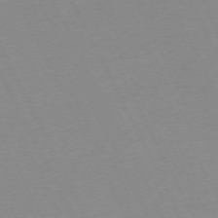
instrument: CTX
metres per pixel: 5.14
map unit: Ap
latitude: -73.3320
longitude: -70.3656
